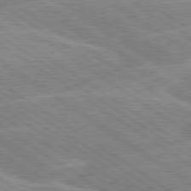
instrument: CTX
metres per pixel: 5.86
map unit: lApd
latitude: 79.5749
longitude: -130.5546
